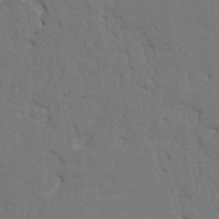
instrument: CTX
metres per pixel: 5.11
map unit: HNhu
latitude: 7.0836
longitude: -4.6113
